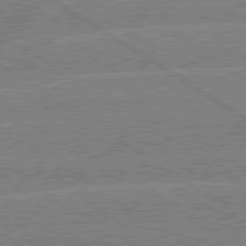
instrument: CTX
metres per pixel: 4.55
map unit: lApd
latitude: 79.2537
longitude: -133.3104
